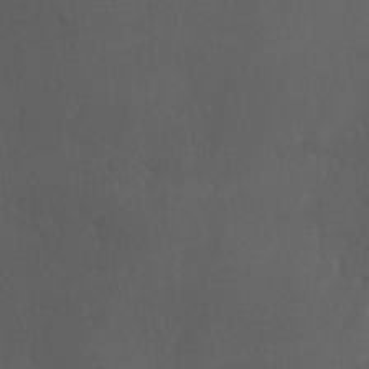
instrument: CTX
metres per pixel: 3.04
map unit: Ave
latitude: -0.3118
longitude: -113.1781
